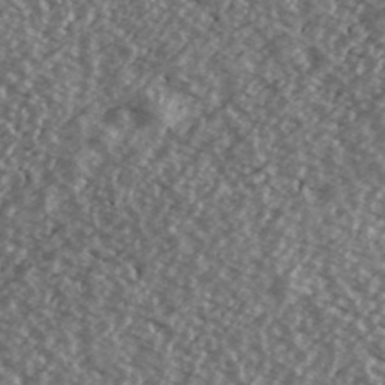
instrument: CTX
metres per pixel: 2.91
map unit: Ave
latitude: 39.8772
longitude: -111.5749
